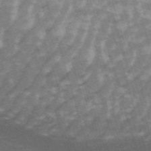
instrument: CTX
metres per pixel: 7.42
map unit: HNb
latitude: -53.9556
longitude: -42.8380
